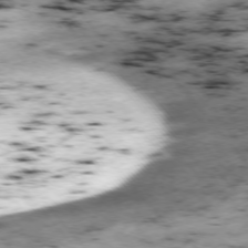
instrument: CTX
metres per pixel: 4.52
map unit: Ap
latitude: -75.9178
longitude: -61.3481
